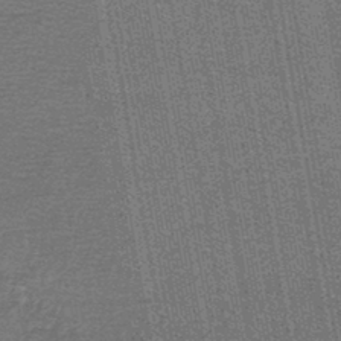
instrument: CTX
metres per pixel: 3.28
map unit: lHb
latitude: -44.6519
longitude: 57.7288
